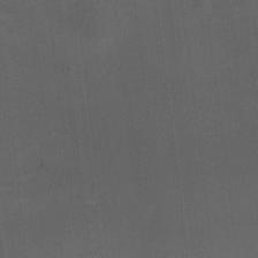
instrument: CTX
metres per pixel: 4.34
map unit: HNhu
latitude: 10.9703
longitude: 10.6141
